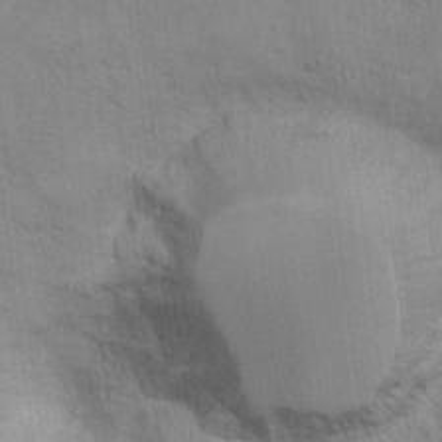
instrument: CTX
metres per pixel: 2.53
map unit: Hto
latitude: 13.4804
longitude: -37.8395
